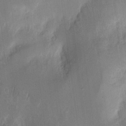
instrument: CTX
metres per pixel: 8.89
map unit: eHh
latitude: 9.4993
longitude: -71.1403
